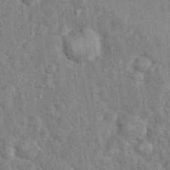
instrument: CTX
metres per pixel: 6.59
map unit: Hto
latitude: 14.3657
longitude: -34.3656
